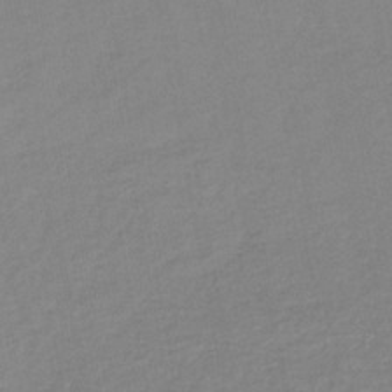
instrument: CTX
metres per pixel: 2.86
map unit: lHb
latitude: -41.3321
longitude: 73.6911
